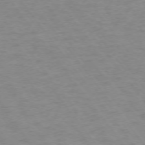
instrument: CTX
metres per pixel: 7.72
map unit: Ap
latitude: -74.8030
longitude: -79.1970
